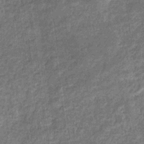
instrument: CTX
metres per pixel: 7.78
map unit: eHb
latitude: -34.0283
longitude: 75.9178
